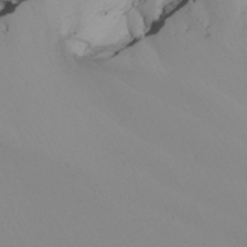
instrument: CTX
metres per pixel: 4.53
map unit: Nhu
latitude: -6.9163
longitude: -93.1592
